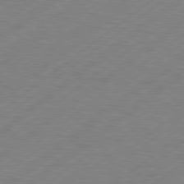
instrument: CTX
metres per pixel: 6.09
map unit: Hpe
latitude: 78.8569
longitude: -120.4979
